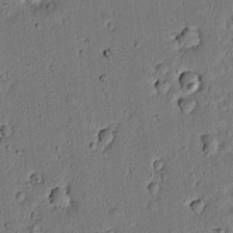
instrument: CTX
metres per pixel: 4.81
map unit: lAvf
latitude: 5.5749
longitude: 168.6518
